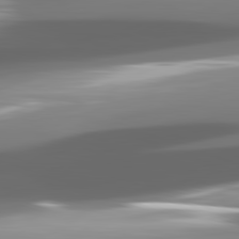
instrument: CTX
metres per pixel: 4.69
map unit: lApd
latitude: 82.2333
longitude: -149.6127
